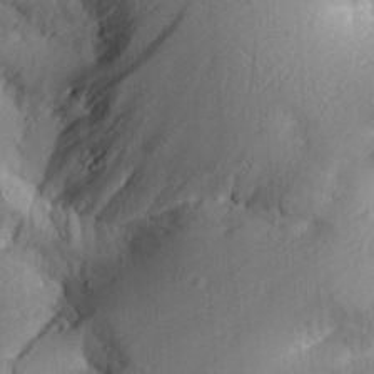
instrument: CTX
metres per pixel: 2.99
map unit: Aa
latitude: 29.3670
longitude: -132.9136
